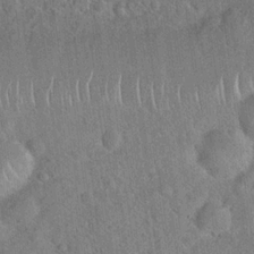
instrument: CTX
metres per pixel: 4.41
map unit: Hto
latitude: 19.4426
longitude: -52.3656
